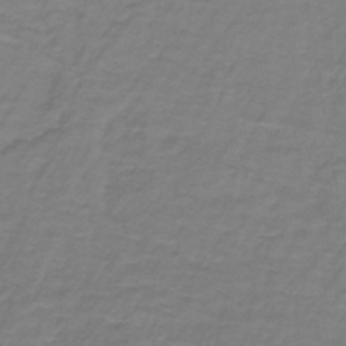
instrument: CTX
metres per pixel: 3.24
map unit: lHb
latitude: -41.6722
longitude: 56.7463
